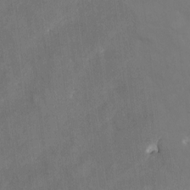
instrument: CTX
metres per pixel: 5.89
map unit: eHh
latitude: 4.4790
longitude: -69.1214
